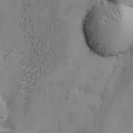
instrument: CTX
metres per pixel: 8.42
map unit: Ave
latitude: -7.9745
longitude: -119.4048
